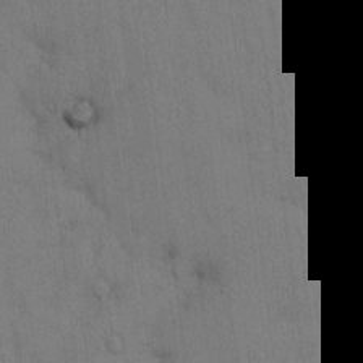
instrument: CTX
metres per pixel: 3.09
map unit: Hto
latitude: 14.3090
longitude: -61.1403
